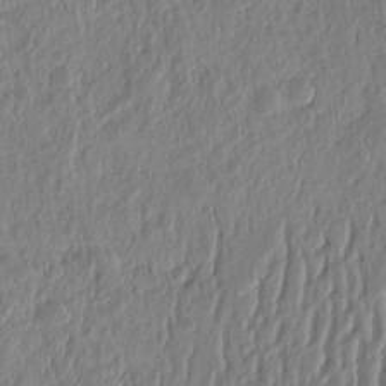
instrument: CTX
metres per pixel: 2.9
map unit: eHh
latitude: -2.4628
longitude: 14.5574
